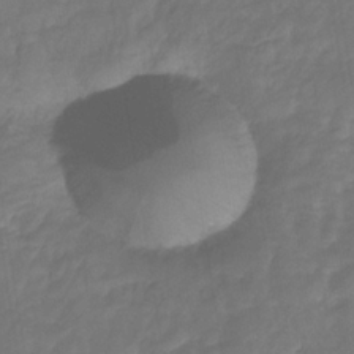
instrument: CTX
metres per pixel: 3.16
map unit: eHb
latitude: -30.2928
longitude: 71.8045
